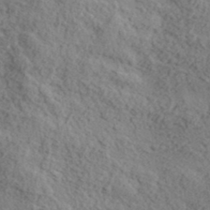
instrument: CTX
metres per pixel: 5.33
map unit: lHvf
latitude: 37.8206
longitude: -87.6694
